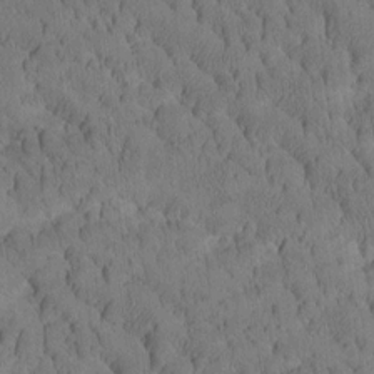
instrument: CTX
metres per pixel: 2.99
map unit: Htu
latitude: -3.2753
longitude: 172.5574
